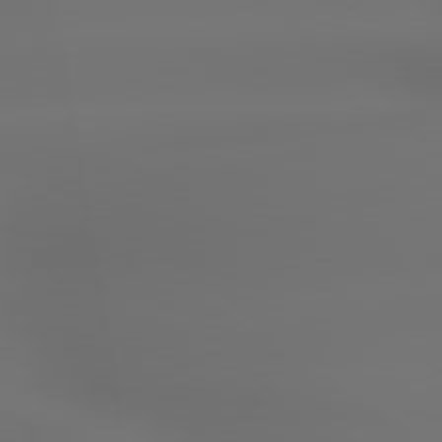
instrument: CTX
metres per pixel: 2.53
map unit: lApd
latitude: 79.2537
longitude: -137.8584
